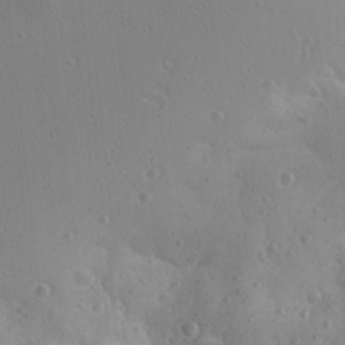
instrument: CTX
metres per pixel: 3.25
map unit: Ave
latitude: 23.1214
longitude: -135.3859
